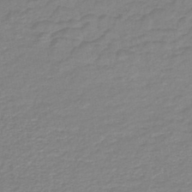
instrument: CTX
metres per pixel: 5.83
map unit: HNb
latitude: -46.3306
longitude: 52.1039
